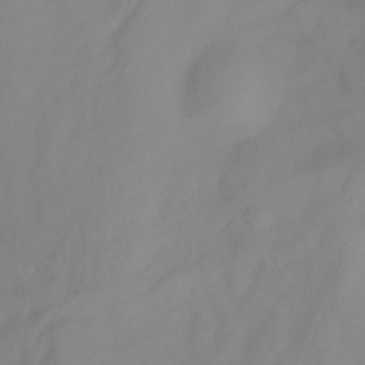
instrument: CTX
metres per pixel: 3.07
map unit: Nhu
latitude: -13.0487
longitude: -59.0270
